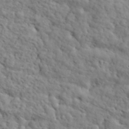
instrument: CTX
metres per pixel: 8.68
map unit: lHvf
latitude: 35.4615
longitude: -86.1955
